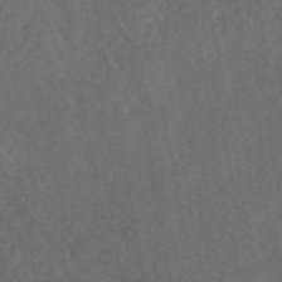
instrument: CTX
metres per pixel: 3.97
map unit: eAb
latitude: 47.0081
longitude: 112.0094
